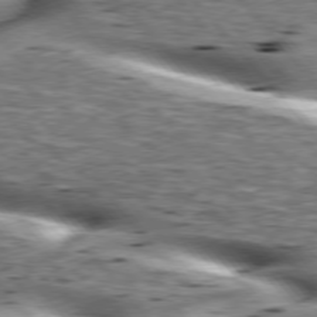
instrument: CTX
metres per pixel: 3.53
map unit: lApd
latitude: 76.0444
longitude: -60.5168
